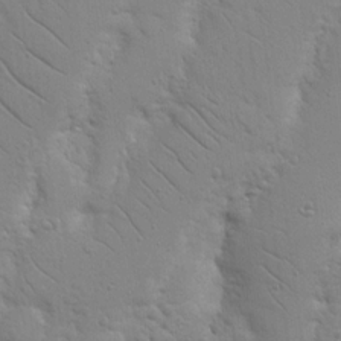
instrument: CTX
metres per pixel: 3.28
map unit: Nhu
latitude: 17.3671
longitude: -78.4034
